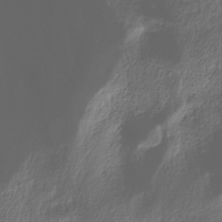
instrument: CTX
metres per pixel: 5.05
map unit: Hve
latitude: -31.5777
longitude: 94.1983
